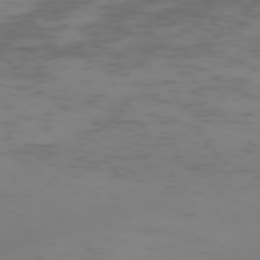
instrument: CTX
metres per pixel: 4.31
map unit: Hpe
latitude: -73.6533
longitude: 6.7841
